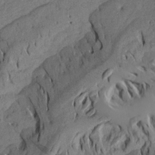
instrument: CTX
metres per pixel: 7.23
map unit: Aa
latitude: 17.6694
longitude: -144.1578
